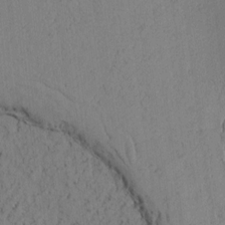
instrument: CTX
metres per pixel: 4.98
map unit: Htu
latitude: -3.1998
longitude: 167.7478
